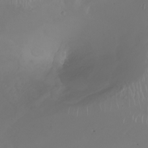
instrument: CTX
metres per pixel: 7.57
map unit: Nhu
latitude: -8.8219
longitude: -93.5938
